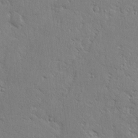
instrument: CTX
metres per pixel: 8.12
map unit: eHh
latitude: 2.3467
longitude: -77.8961
